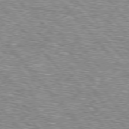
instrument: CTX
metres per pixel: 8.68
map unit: lApd
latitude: 76.8191
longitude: -74.1578
